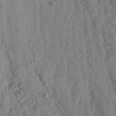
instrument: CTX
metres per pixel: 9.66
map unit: Aa
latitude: 18.8002
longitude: -146.8569
